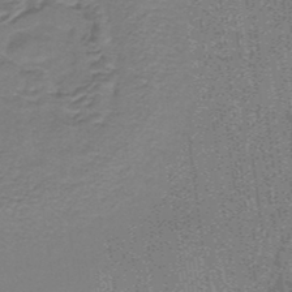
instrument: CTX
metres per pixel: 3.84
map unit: lHb
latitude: -38.1039
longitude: 57.4076
